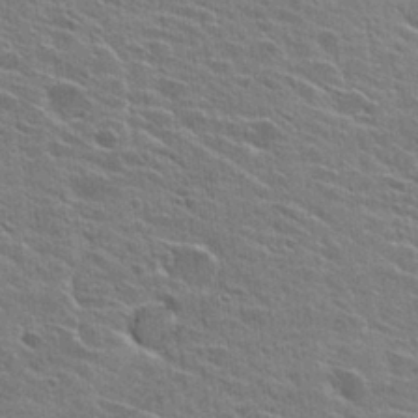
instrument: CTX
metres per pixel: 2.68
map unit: Hto
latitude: 26.9514
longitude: -43.4238
